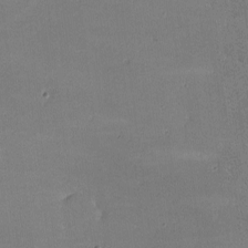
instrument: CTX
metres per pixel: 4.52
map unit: lHvf
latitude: -9.2943
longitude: -101.2348
